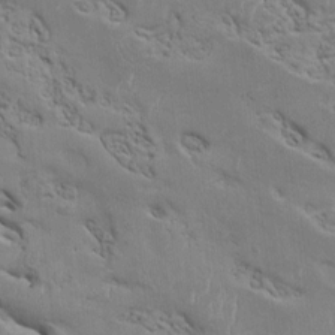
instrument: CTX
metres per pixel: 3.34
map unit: Htu
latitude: 1.3481
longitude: 145.6911
